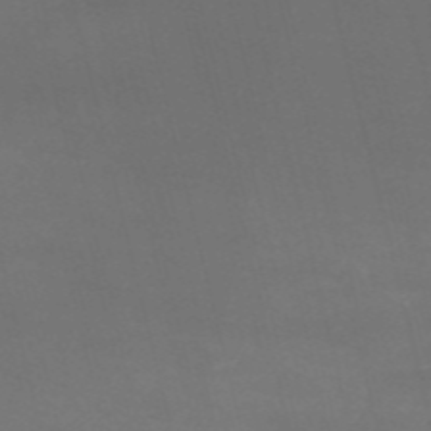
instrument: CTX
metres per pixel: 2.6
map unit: HNb
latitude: -54.5574
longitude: -37.3293
